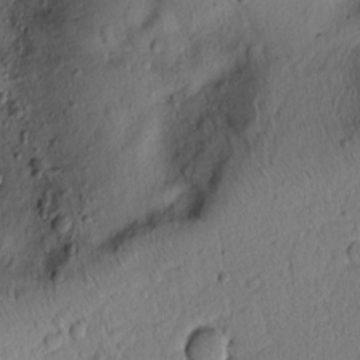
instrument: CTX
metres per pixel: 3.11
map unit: lAvf
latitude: 8.4979
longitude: 166.0850
